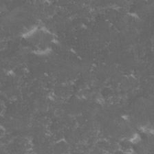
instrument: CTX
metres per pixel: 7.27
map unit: lHvf
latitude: -14.6708
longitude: -99.6693
